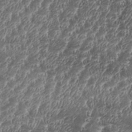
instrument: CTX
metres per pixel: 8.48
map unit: Aa
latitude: 34.7057
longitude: -135.8205
